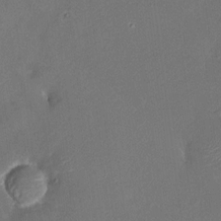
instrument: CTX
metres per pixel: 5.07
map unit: HNhu
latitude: 7.4237
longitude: 3.1620
